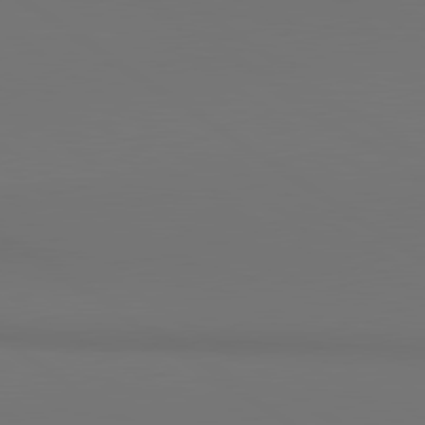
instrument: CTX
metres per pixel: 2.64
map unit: lApd
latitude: 80.9136
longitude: 152.9163
